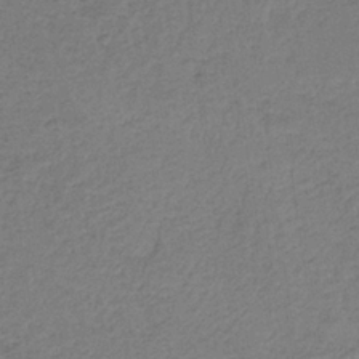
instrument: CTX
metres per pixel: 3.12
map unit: HNb
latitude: -36.2361
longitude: 56.8786
